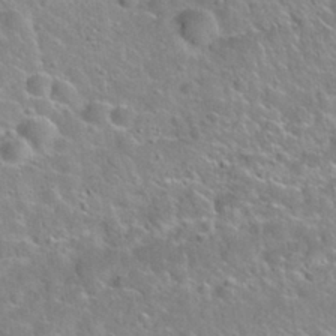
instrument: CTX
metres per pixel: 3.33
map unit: Nhu
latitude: 28.1578
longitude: -53.0081
